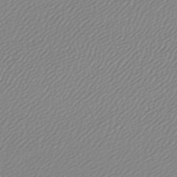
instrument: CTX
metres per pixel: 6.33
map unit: lHb
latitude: -45.7478
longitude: 71.1431
